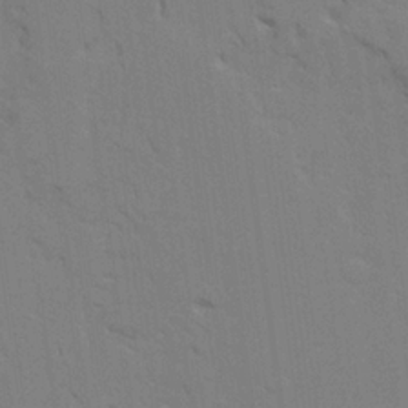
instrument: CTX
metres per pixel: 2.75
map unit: Ave
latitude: 23.6127
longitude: -130.4223
